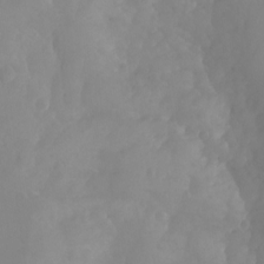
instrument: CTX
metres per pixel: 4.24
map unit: Aa
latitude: -13.3888
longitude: -59.0270
